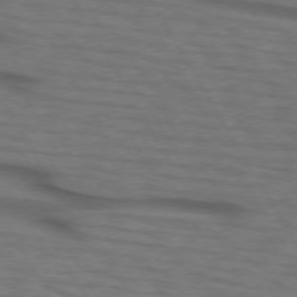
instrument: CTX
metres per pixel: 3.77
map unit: lApd
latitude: 73.3293
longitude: -73.5560
